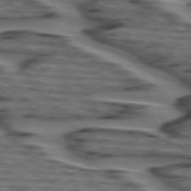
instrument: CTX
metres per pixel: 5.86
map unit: lApd
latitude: 75.4238
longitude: -71.6505
